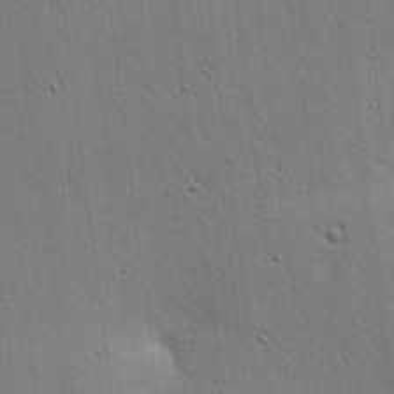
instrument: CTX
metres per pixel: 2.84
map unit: lAa
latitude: 13.1781
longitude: -107.7072
